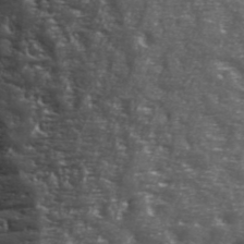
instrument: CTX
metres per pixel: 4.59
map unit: ANa
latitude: 40.1766
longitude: -90.4601
